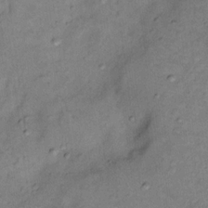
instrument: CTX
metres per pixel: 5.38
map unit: Nhu
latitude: 11.3482
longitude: -28.8380
